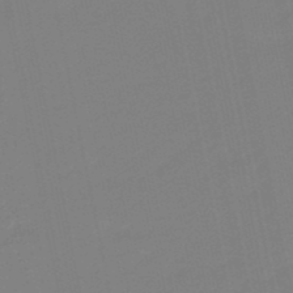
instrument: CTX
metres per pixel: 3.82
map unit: eHb
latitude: -48.0094
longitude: 87.7289
